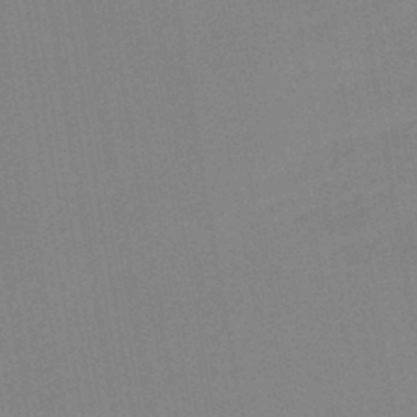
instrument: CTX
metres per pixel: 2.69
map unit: lHb
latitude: -45.1620
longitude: 73.0108
